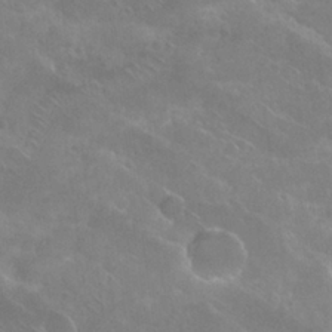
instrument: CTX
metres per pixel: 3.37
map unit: Hto
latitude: 27.0081
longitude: -40.3089
